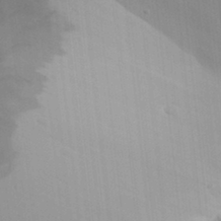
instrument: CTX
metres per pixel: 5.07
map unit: Aa
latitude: 31.1970
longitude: -140.6301
